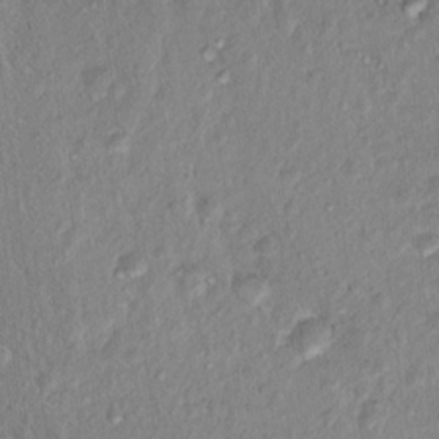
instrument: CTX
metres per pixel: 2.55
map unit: Hto
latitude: 16.0633
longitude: -30.7625
